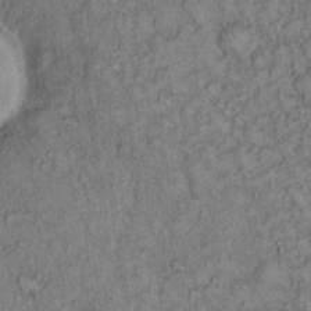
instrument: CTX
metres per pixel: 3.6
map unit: Hto
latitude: 14.0255
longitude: -57.5560
